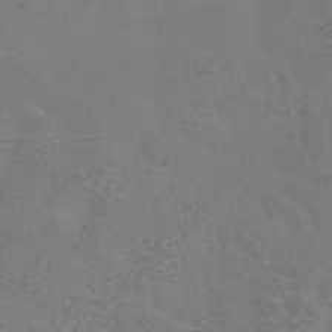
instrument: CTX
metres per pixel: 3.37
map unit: Hve
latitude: -34.3495
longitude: 91.0487
